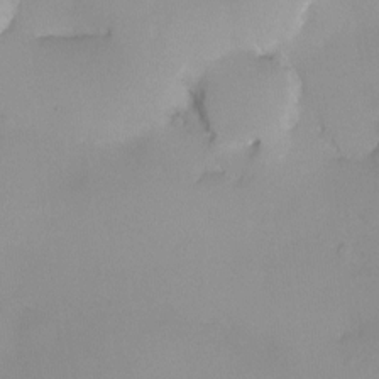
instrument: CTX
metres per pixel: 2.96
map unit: Ht
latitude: -9.7289
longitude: -29.0836
